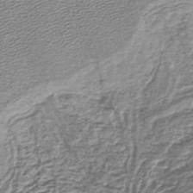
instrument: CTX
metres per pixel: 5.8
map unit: lHb
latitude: -43.7288
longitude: 62.1983
